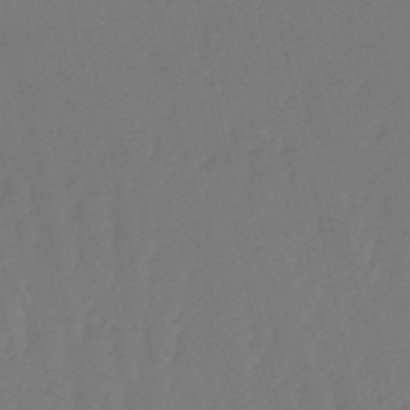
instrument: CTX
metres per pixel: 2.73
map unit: eHb
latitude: -51.1053
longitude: 77.5966
